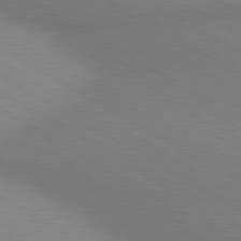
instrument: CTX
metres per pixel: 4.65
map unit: lApd
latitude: 80.3656
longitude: 125.6533
